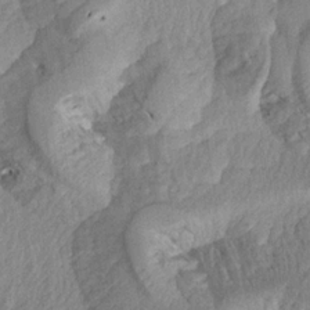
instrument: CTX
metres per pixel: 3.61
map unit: Aa
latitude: 19.1970
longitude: -145.4048
